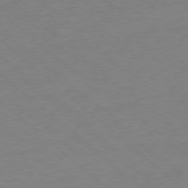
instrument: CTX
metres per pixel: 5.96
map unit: Ap
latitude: -78.6896
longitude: -57.4426
